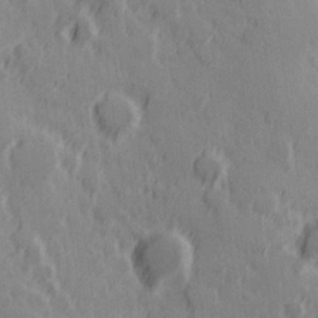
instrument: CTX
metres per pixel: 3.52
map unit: Hve
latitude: 25.7071
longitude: 146.4062
